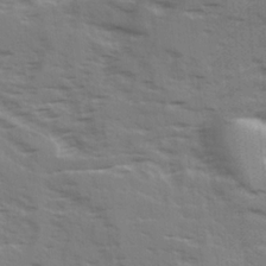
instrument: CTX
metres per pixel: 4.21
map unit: Ave
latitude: 15.6883
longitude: -129.8394
